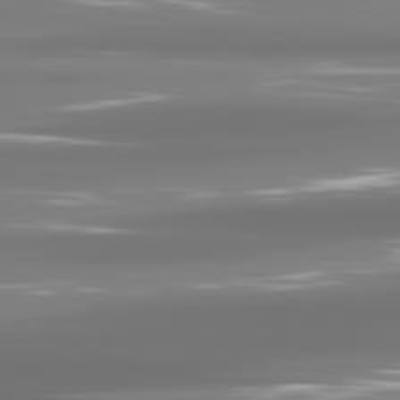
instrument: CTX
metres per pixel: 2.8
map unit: lApd
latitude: 81.3482
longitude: -136.8191
